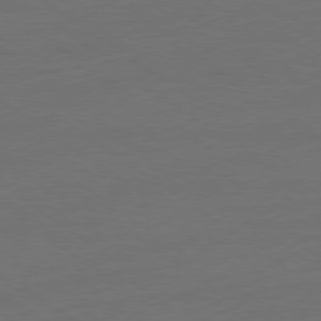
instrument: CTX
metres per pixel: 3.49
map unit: Ap
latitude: -79.4643
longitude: -53.6694
